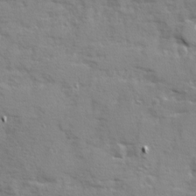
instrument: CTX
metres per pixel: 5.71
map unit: Ave
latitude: 12.7246
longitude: -101.8961
